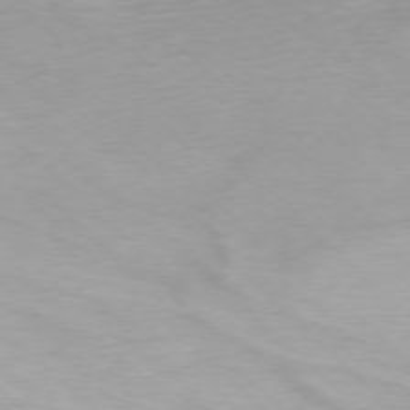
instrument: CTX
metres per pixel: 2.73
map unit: Ap
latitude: -77.6911
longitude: -64.0255
